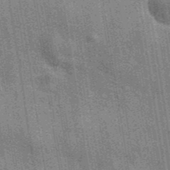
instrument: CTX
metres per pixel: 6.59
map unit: eAb
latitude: 40.3845
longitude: 107.0865
